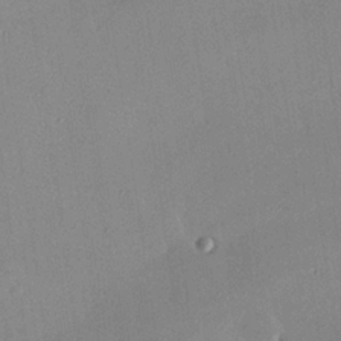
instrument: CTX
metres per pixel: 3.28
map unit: eHh
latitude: 24.3656
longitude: -91.0647
